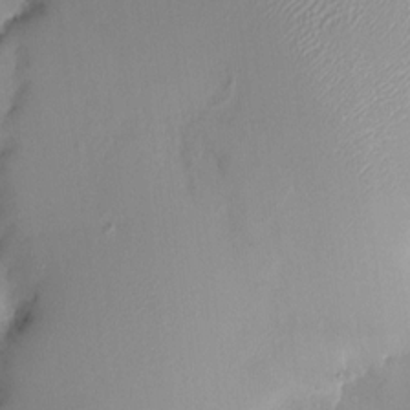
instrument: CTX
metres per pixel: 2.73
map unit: HNhu
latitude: 6.8569
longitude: 1.2754
